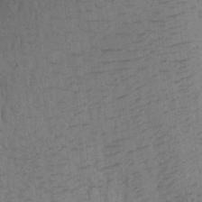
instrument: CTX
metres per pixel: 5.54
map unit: Aa
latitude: 18.3089
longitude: -145.7072
